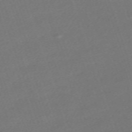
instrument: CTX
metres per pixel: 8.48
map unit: eHh
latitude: -63.9178
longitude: 50.5385
